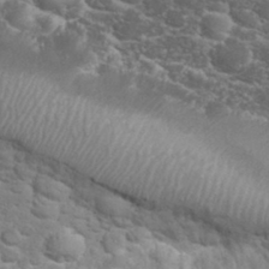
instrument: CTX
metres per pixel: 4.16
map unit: eHh
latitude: 32.3089
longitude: -62.4412
